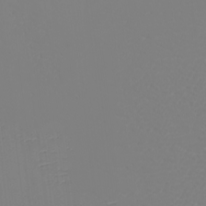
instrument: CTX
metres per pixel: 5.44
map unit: eHh
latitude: -5.3509
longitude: -84.4790
